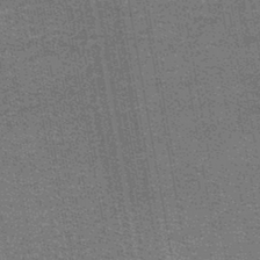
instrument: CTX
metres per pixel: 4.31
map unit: lHb
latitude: -43.6343
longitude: 56.2550
